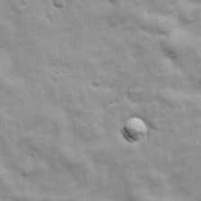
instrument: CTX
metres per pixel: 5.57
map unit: Ave
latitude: 17.4993
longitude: -133.1781
